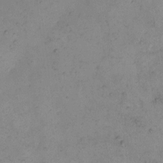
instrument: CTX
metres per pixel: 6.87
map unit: eHh
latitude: 10.7435
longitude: -62.5546
